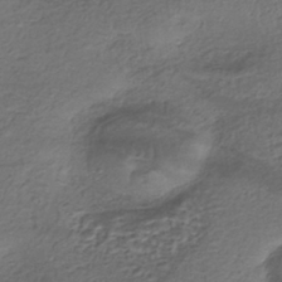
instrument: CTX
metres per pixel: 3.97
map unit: eHh
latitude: -42.6518
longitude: 117.6154
